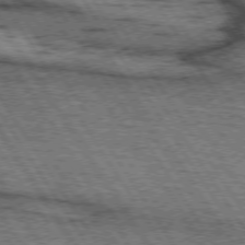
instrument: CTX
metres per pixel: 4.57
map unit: lApd
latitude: 73.9528
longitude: -77.7071
